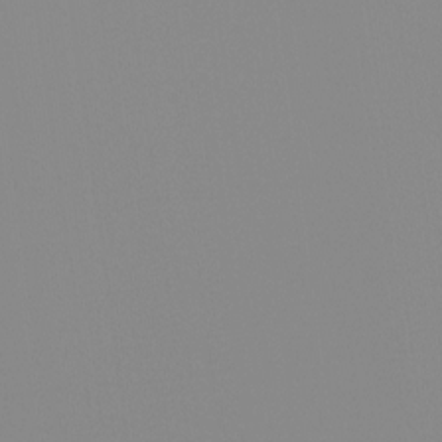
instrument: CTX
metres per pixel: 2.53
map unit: Ht
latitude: -12.9542
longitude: -49.8961
